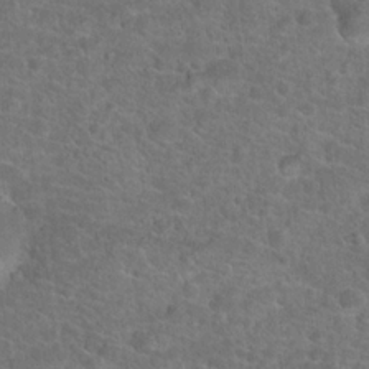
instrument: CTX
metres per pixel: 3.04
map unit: Hto
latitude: 19.2348
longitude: -43.7072
